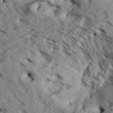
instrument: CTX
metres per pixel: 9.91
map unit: Aa
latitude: 32.9703
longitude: -137.8017
